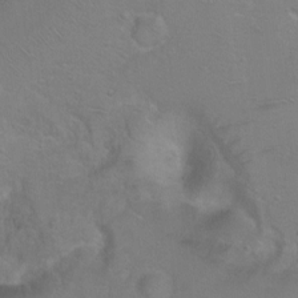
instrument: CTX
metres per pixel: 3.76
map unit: Ht
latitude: 0.3845
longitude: -37.8772
